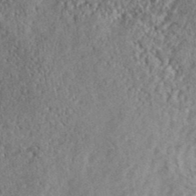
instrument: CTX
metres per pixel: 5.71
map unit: ANa
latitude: 41.6882
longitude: -86.6679
